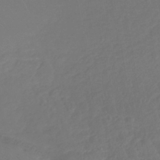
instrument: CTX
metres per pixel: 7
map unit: lHb
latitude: -42.7841
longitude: 67.2565
